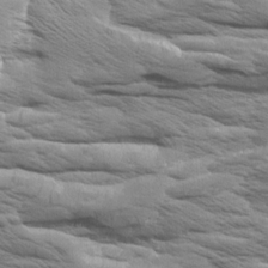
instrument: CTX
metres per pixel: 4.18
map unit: Aa
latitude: 8.3656
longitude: -134.3089
